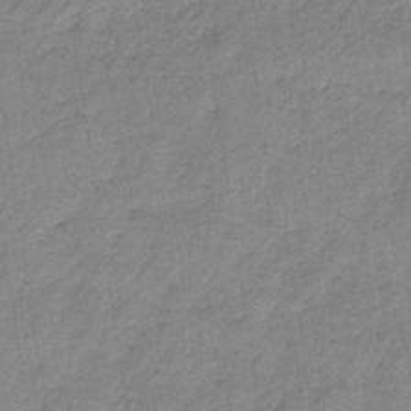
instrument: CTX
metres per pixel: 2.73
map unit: HNb
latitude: -34.1795
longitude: 59.2753
